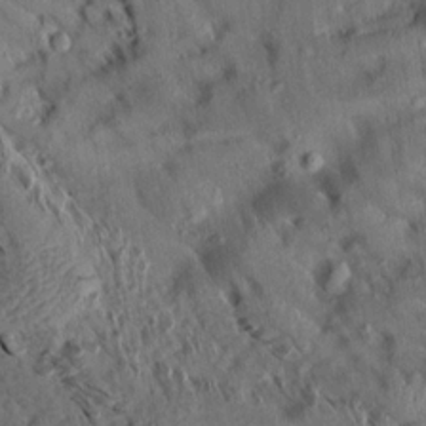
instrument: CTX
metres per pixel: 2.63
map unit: Aa
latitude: 13.4427
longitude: -144.3278
